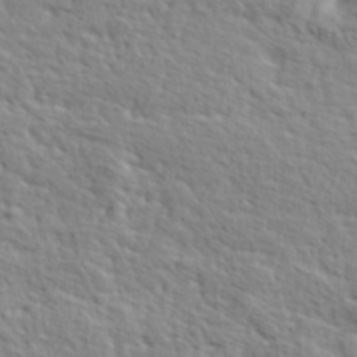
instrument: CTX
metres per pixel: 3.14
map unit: lHvf
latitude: 41.0458
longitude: -88.2334
